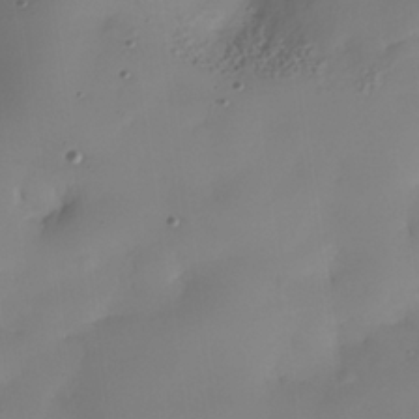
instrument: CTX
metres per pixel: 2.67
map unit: Nhe
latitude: -35.2943
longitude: -143.8395
